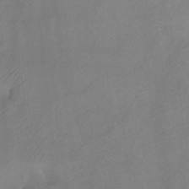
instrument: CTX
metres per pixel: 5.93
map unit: Ht
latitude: -7.2376
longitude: -34.7435
